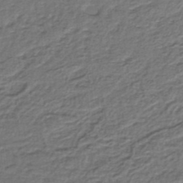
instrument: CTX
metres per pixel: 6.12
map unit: lHb
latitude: -37.4454
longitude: 59.4076
